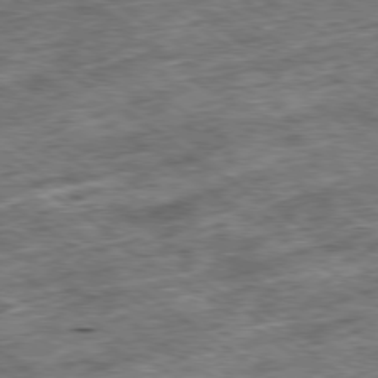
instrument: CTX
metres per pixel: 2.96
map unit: Ap
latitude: -79.3887
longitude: -50.1766
